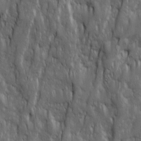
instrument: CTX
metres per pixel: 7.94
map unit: Ave
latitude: 15.9906
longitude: -134.4979
